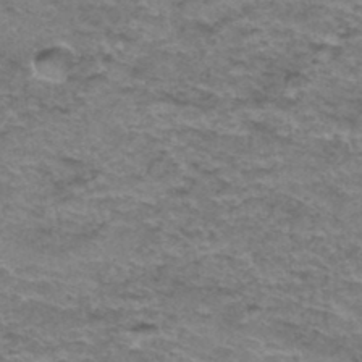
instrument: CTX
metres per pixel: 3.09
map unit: Hto
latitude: 36.9514
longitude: -42.5357
